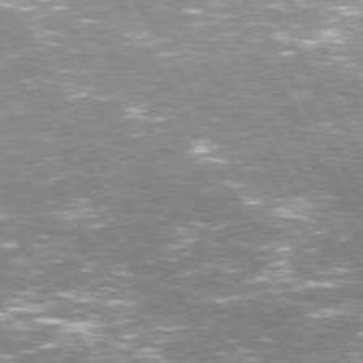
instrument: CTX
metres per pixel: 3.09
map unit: Hpe
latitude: 74.2900
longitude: -141.7260
